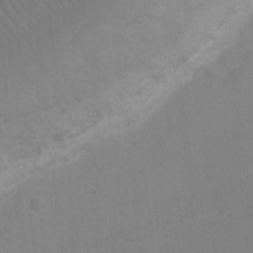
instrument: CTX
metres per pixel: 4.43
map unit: Ht
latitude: 0.3656
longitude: -38.4412
